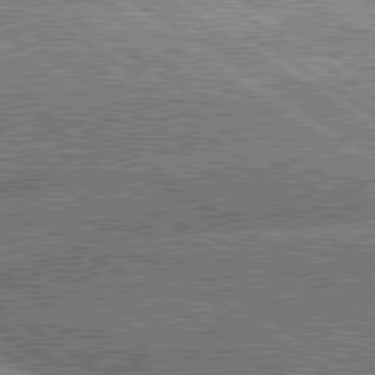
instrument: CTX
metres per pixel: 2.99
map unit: lApd
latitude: 80.1767
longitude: -151.2915
